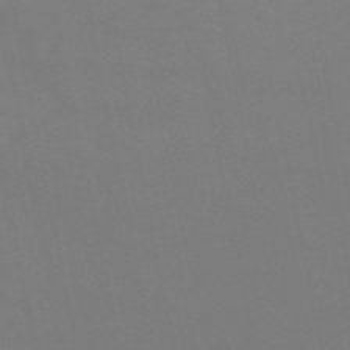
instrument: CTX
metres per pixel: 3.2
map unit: HNb
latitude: -51.6911
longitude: -42.3467
